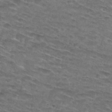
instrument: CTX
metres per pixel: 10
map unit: Nhu
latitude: 28.8758
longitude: -48.0822
